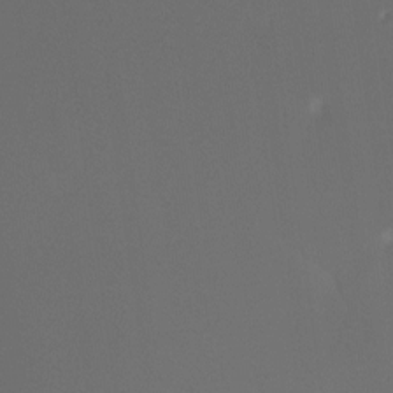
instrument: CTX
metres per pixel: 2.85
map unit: Ht
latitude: -7.5021
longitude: -30.4979
